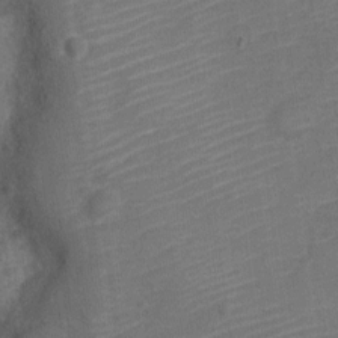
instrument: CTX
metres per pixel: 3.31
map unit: Nve
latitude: -19.0486
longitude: 109.0486
